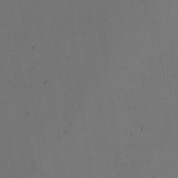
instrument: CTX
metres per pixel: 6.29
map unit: eHh
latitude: -2.2739
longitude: -73.7828
